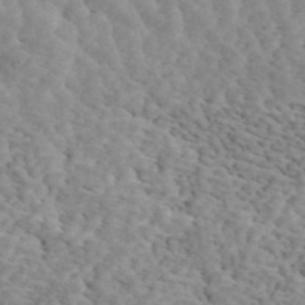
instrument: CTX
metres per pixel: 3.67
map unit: ANa
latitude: 45.2159
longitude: 37.9556
